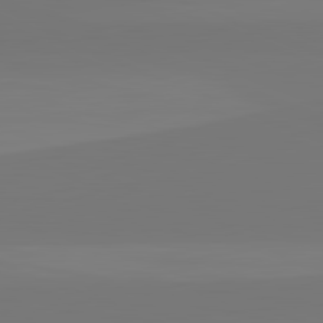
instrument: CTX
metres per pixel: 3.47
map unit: lApd
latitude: 82.5545
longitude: 155.9367
